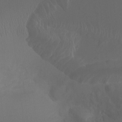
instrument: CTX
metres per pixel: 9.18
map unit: Ht
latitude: -1.3132
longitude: -18.2144
